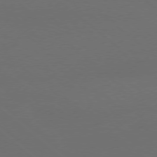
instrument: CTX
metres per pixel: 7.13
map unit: Ap
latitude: -78.6140
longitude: -99.4615
